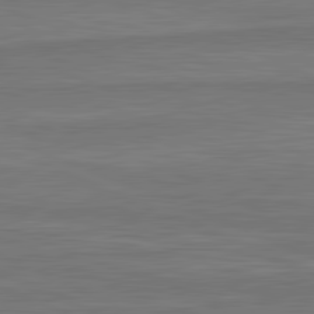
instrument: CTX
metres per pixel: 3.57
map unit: lApd
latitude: 81.8772
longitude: -171.5182
